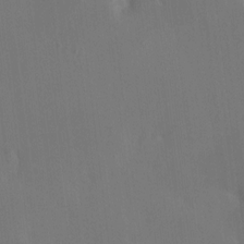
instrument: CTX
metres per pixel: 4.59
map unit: HNhu
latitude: 6.8947
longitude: 4.3684
